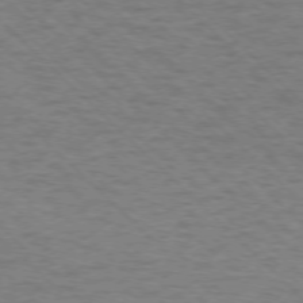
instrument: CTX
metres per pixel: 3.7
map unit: Ap
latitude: -75.9367
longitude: -80.0444
